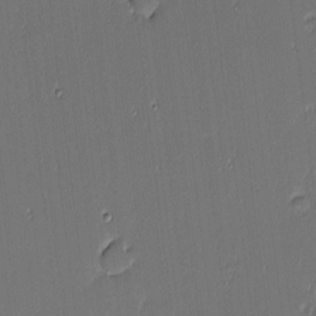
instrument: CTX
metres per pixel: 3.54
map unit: eHh
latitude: -3.6532
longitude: -82.9324
